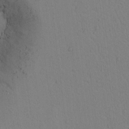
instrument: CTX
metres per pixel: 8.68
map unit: lAvf
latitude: 9.1781
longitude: 167.5588
